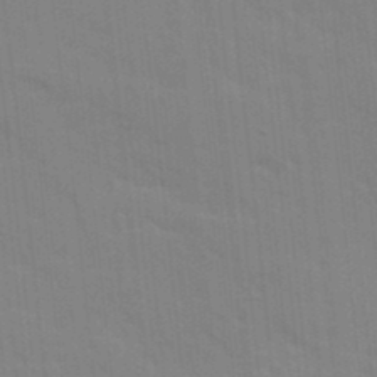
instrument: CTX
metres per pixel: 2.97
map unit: Ave
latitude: 10.7624
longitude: -102.1011
